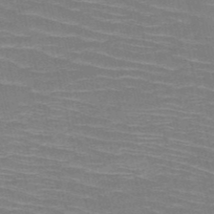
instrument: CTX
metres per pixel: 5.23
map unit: HNb
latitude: -50.5952
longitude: -45.1025
